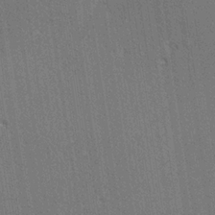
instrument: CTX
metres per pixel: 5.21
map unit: Ave
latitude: 18.4034
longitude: -139.6505
